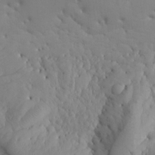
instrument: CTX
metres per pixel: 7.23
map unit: Aa
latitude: 17.5182
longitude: -143.7639
